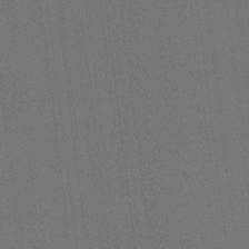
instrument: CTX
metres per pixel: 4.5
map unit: Hto
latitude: -7.6344
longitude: -50.1766
